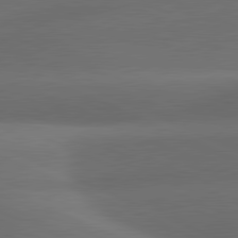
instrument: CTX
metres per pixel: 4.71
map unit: lApd
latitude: 81.3482
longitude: 132.9542
